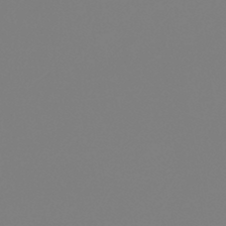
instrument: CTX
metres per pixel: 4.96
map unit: lHb
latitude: -44.8786
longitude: 55.4832
